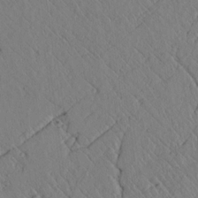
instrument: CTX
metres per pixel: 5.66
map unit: lAvf
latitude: 6.7435
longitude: 159.5021
